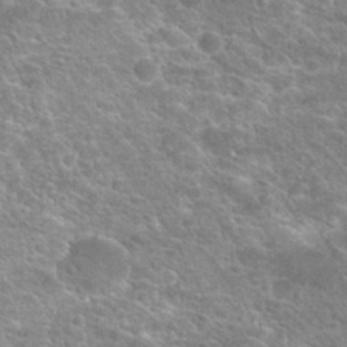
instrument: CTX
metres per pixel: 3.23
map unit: Hto
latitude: 23.4426
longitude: -43.7261
